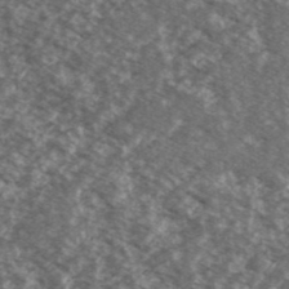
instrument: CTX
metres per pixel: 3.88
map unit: Ave
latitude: 38.7813
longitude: -110.6491
